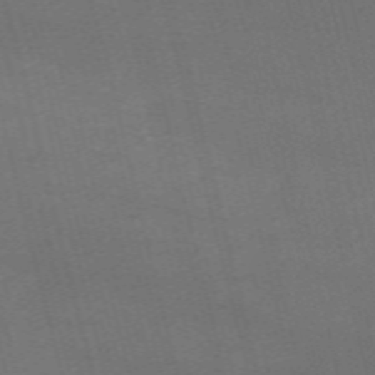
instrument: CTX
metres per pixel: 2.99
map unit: HNb
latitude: -54.5574
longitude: -36.2901
